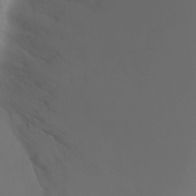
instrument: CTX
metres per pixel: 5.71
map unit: Ht
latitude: -9.9556
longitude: -45.7260
